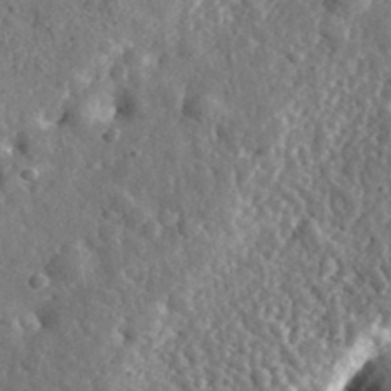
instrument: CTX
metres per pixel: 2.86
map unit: eHh
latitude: 35.4804
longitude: -80.1767
